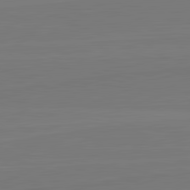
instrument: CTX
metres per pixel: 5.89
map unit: lApd
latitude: 82.2522
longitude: 164.7275
